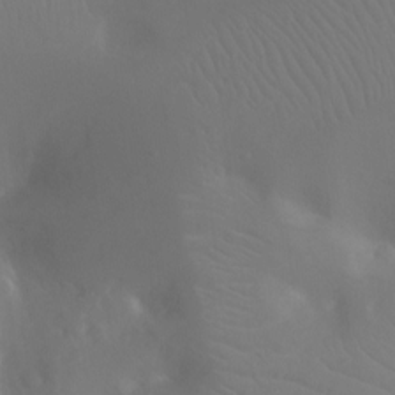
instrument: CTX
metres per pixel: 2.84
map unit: Ht
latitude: -16.6519
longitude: -41.1592
